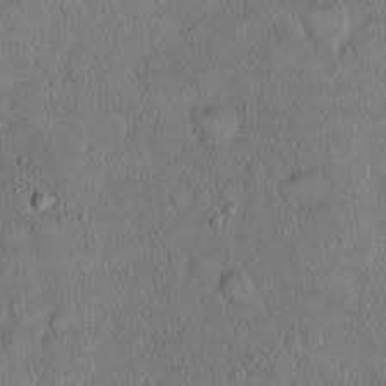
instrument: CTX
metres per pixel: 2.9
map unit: Hto
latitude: 15.1404
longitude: -57.6504
